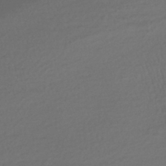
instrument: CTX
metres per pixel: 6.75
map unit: HNhu
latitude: -43.9745
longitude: 98.9730
